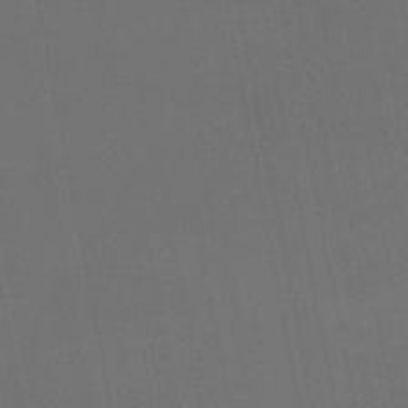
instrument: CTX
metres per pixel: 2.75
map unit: HNb
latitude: -45.5966
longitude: 56.5385
